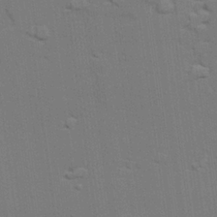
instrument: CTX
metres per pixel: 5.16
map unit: lAvf
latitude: 27.6694
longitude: -108.6112
